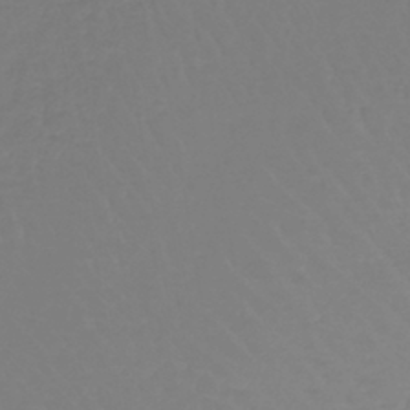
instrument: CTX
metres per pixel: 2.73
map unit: lHb
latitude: -42.3117
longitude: 67.6722
